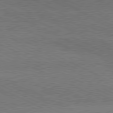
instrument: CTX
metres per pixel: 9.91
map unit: lApd
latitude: 79.8773
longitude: -128.7246
